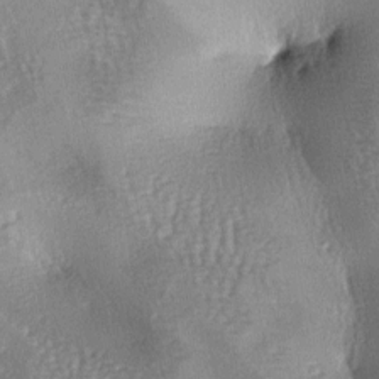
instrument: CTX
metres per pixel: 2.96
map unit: lAa
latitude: -6.9730
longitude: -125.7828
